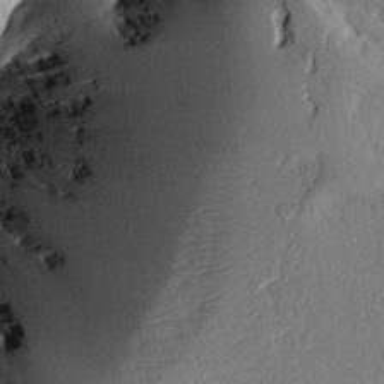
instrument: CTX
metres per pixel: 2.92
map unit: Aa
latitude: 14.2334
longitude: -139.8772
